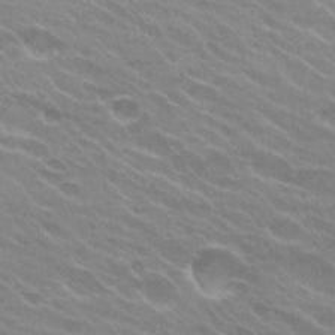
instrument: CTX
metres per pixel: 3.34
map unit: Hto
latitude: 25.9339
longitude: -36.2523
